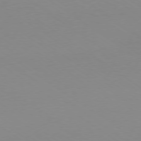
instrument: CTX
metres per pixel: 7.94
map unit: Ap
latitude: -79.2754
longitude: -67.2348
